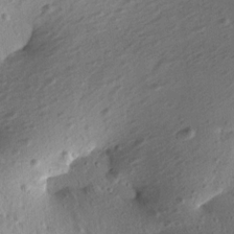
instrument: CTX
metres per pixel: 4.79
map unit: Aa
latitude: 12.7435
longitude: -139.9717
